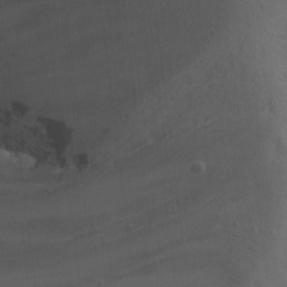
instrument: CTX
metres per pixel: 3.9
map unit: Nhu
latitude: -9.5777
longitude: -78.2334
